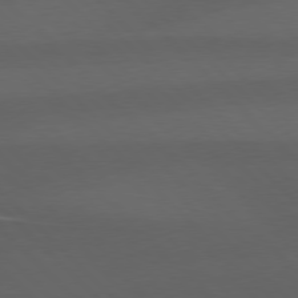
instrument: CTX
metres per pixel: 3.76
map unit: Hpe
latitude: 77.1970
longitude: -125.7449
